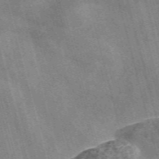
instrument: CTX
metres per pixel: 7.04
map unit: Nve
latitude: -59.1053
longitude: 65.5399
